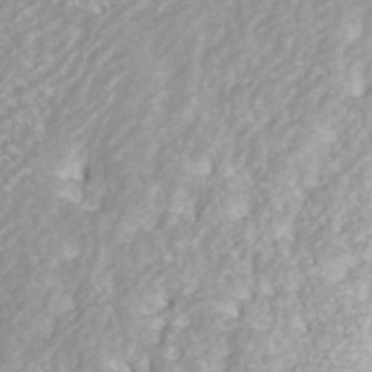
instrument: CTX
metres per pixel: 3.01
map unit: ANa
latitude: 42.1200
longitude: 28.7085
